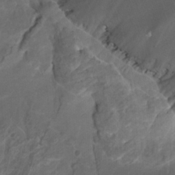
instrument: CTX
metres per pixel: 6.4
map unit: Nhu
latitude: -9.5966
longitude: -76.5545
